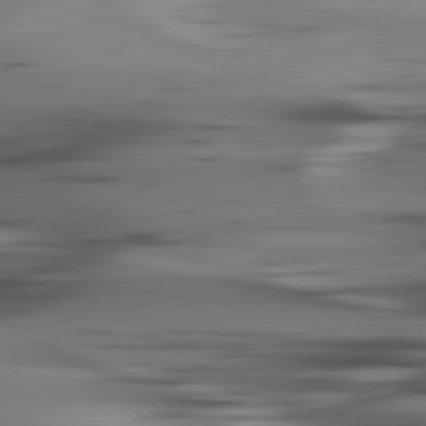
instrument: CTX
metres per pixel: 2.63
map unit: lApd
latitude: 80.1956
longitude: -121.8017
